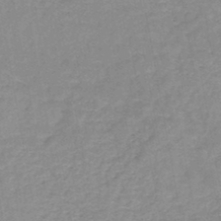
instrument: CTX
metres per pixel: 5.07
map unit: HNb
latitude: -46.2928
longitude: -37.4805
